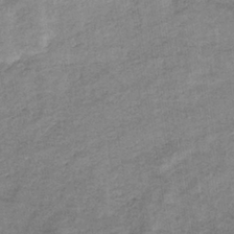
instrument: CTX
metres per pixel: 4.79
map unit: eHb
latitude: -37.5210
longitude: 77.2943
